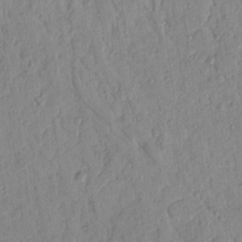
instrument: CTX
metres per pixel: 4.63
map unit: Nhu
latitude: 17.4993
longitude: -78.1767
